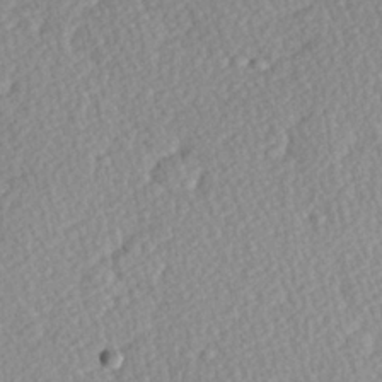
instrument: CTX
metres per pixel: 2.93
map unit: Hve
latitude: 26.6491
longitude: -93.8583
